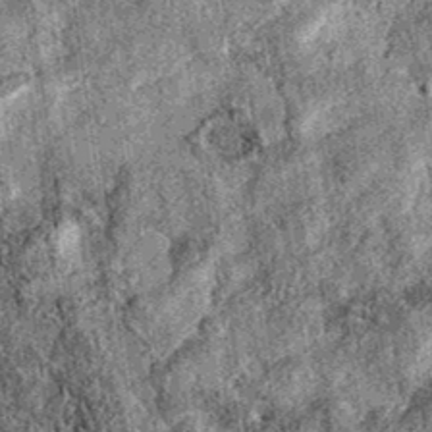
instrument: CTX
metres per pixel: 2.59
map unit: eAb
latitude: 36.1389
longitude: 109.1242
